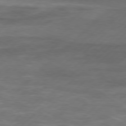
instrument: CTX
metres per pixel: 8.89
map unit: Hpe
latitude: 76.8191
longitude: -163.9906
